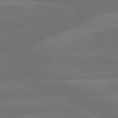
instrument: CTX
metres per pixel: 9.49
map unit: lApd
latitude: 79.9528
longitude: -126.3278
